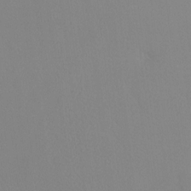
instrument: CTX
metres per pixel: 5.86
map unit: Ht
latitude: -8.1039
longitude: -33.9339
